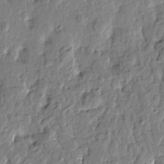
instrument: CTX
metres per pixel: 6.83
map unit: Htu
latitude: -1.7289
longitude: -179.5938
